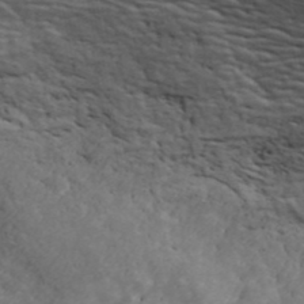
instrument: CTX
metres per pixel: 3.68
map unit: ANa
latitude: 42.5735
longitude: 29.1998
